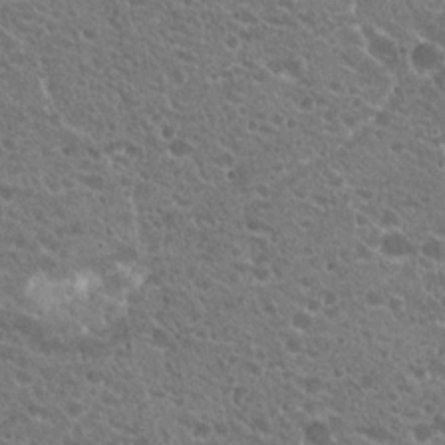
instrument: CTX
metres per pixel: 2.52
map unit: Hto
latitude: 20.3279
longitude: -34.5734
